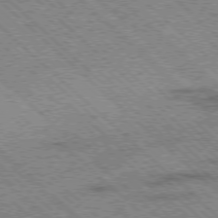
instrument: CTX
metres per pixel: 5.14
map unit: Ap
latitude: -78.2361
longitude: -49.8205
